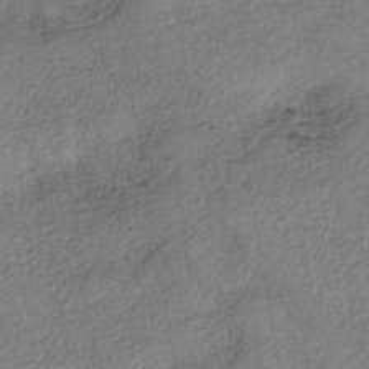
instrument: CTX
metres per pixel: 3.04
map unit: eHh
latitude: -42.4440
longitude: 120.1228
